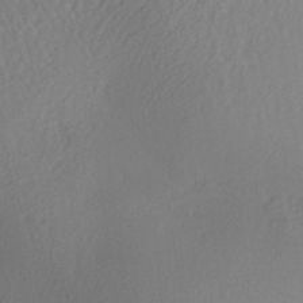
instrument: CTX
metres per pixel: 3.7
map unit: Aa
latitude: 27.6883
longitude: -135.6505
